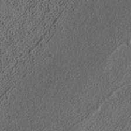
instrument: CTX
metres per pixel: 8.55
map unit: ANa
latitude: 35.9339
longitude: 12.9164
